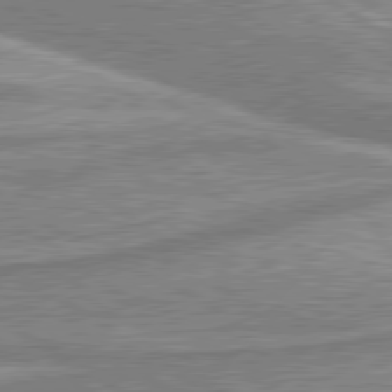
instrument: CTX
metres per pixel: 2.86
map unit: lApd
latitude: 80.4223
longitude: -176.7624
